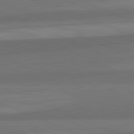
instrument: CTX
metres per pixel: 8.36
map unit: lApd
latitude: 82.3845
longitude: 157.0864
